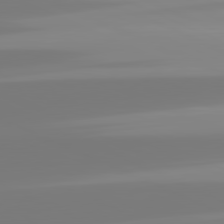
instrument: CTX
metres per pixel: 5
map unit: lApd
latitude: 81.7639
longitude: -148.7246
